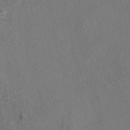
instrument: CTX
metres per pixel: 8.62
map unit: eAb
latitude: 48.1200
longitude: 108.3117
